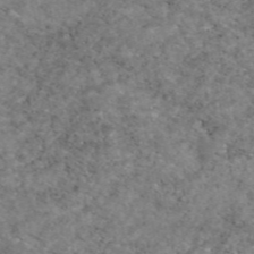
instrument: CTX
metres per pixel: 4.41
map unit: eAb
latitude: 47.2726
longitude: 115.1809
